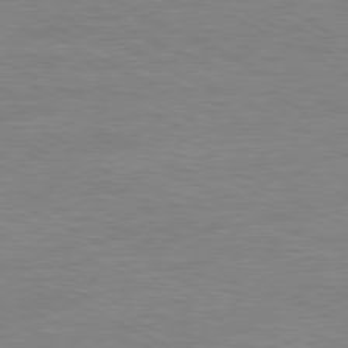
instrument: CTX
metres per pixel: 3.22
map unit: Ap
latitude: -81.2943
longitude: -86.2711
